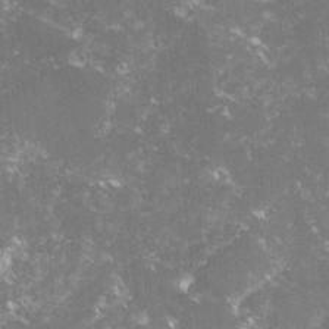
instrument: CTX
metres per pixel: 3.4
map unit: lHvf
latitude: -15.6155
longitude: -101.7072
